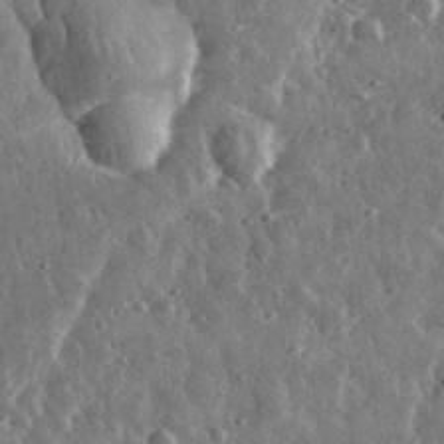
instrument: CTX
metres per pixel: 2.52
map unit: eHh
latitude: 33.1781
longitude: -79.4049
